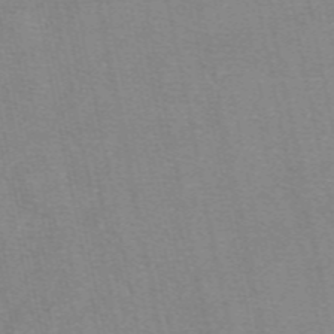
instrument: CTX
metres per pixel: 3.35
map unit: eAb
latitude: 49.6505
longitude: 106.2173
